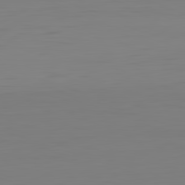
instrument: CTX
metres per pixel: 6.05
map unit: Hpe
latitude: -82.5574
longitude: 9.8989
